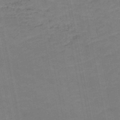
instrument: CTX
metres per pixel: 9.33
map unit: HNb
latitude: -48.3684
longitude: 58.3495
